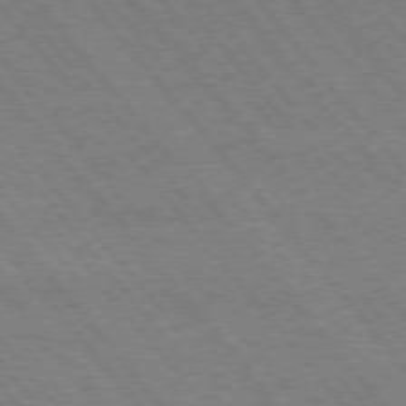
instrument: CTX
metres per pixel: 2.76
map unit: Hpe
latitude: 75.4238
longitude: -140.3656
